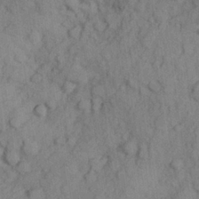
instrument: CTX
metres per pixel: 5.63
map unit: Hve
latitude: 25.1781
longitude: 147.7666
